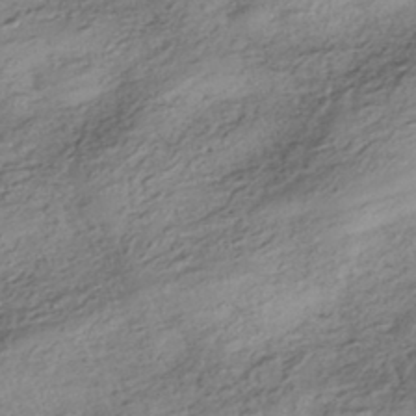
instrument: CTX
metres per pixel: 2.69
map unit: HNhu
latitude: -42.3495
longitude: 105.8800
